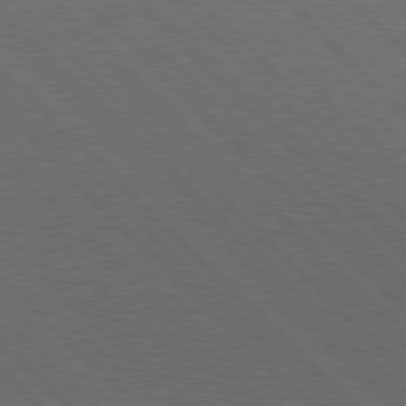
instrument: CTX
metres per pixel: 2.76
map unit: Hpe
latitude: 77.4048
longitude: -127.0459
